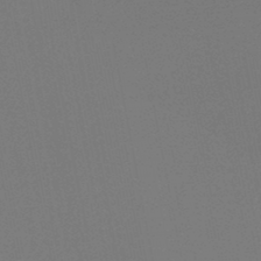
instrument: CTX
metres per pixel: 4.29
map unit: HNb
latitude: -46.0661
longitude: 56.7274
